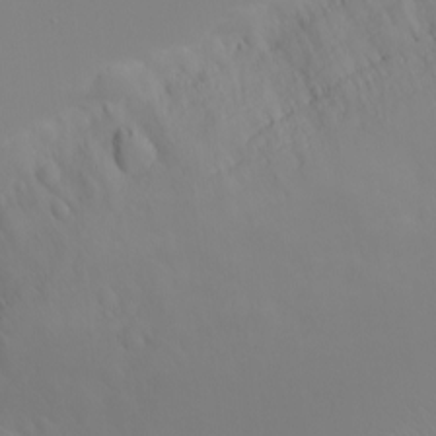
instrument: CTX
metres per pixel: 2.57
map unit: eHh
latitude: -5.2942
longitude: -86.7813
